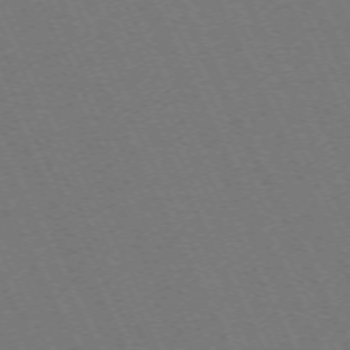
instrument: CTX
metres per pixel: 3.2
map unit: Hpe
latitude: -71.5021
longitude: 12.9920
